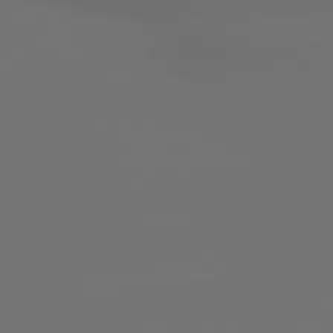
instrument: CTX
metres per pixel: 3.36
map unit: lApd
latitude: 79.8017
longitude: 177.3699
